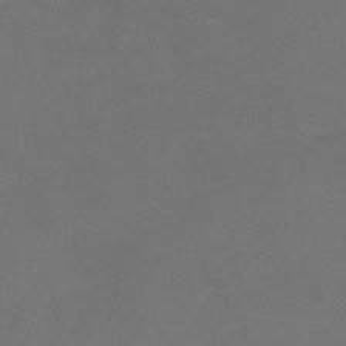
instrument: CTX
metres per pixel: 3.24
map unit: HNhu
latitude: -2.6140
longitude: -3.3670
